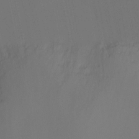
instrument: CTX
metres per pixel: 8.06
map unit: Ht
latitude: -5.1053
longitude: -27.0081
